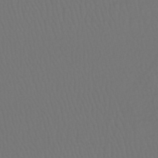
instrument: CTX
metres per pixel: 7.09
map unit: HNhu
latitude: -48.2362
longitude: 101.2564
